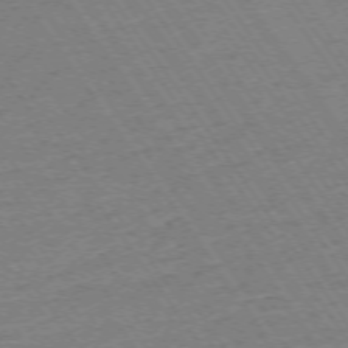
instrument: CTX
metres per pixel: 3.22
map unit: Ap
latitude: -73.9178
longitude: -82.8946
